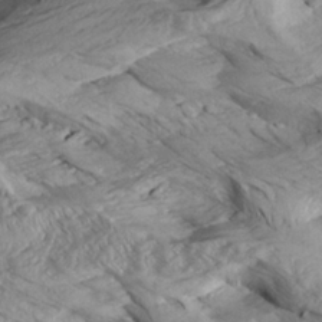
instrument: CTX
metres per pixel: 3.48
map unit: Aa
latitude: 27.2537
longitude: -133.8205
